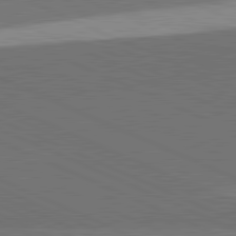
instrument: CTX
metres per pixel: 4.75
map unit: lApd
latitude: 81.8205
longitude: 148.3496
